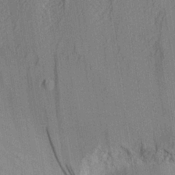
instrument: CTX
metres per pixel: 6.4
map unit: Aa
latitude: 25.1025
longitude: -133.5182
